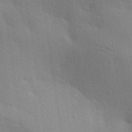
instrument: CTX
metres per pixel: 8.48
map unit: lAa
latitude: 20.0822
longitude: -139.2159
